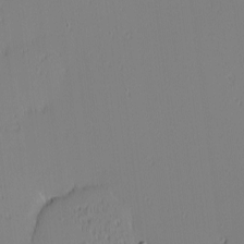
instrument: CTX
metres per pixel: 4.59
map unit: eHh
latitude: -6.4818
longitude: -80.9703
